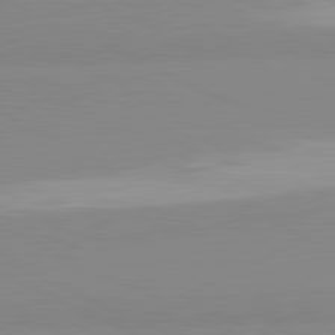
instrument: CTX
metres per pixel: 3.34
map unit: lApd
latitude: 81.8961
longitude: 179.8989
